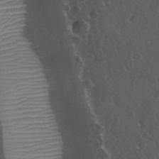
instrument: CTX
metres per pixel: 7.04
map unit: eHh
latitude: 33.7261
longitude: -61.4615
